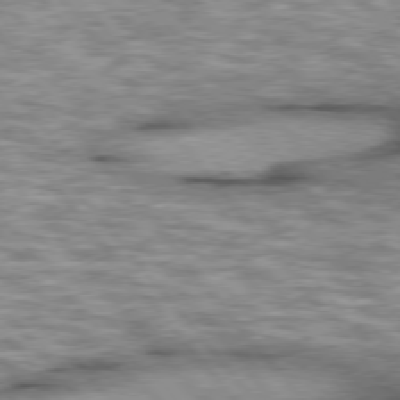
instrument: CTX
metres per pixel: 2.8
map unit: lApd
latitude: 76.0255
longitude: -48.6679
